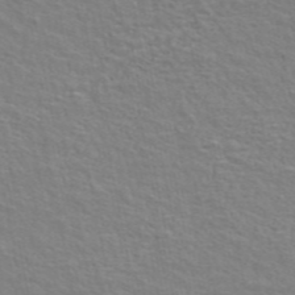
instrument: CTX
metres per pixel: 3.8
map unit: ANa
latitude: 47.7072
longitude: -76.7624
